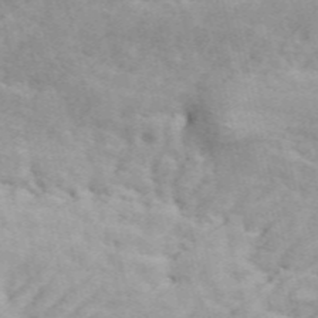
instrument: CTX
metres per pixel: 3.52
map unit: ANa
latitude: 49.5749
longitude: -81.7827
